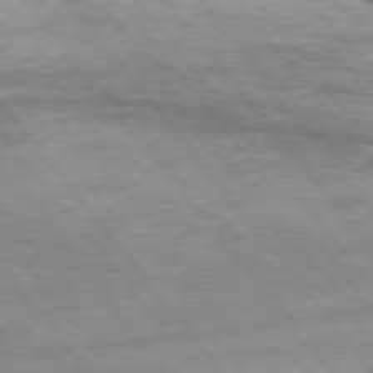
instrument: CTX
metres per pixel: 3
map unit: Hpe
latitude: 75.2726
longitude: -141.3859
